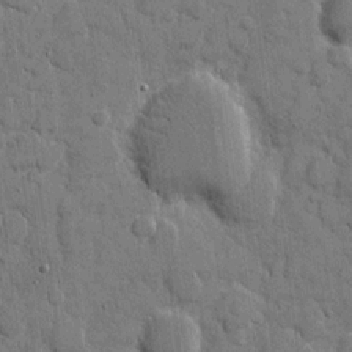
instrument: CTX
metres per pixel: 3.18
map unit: eHh
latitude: 8.6113
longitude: -67.5182
